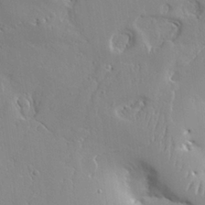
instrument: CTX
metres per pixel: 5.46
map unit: Aa
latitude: 25.2348
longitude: -130.0633
